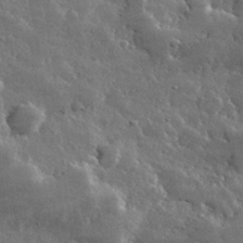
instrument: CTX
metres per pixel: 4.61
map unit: lHvf
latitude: 32.5924
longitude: -90.4790
